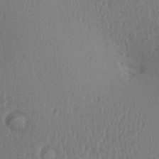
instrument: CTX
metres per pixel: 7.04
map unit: Aa
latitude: 28.8758
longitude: -137.3482
